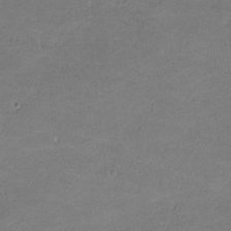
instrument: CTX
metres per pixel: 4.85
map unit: lHvf
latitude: -11.6533
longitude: -103.0647
